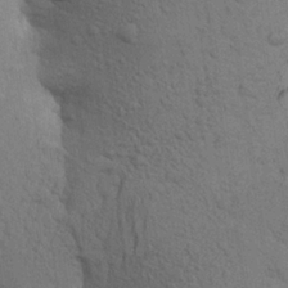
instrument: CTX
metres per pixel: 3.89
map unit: Aa
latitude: 23.7450
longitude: -148.4223
